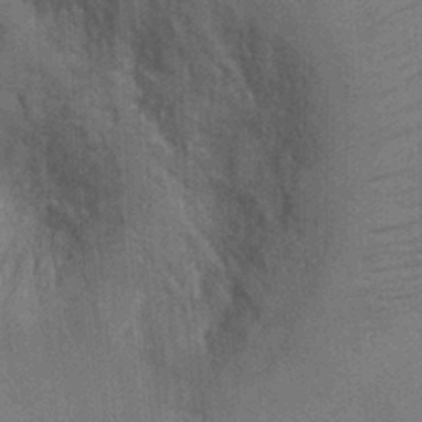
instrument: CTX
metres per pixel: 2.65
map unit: Ht
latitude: -1.9556
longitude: -15.5560
